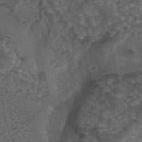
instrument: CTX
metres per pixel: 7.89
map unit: eAb
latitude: 43.8961
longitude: 106.4251
